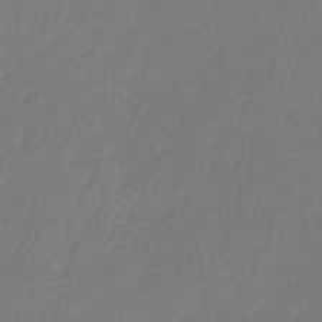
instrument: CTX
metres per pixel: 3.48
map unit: eHb
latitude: -29.8233
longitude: 67.6911
